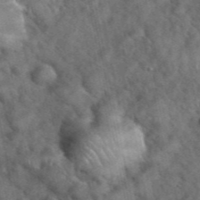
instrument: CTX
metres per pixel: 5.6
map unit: eHh
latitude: 39.3859
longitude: -57.0647
